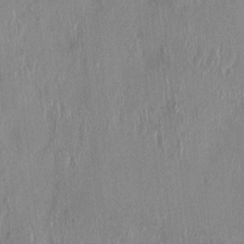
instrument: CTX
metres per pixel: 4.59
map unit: HNhu
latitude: 1.7449
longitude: -5.8016
